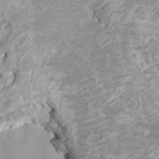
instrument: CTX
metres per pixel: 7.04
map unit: HNhu
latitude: 3.7071
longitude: -2.8191
